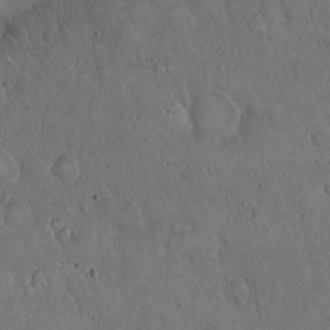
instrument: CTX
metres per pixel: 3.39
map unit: Hto
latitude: 16.4979
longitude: -59.3104
